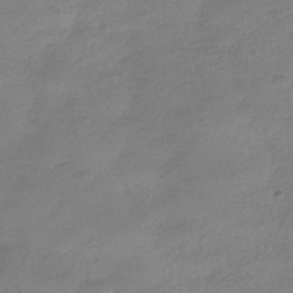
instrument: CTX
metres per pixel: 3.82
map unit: HNhu
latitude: -40.3495
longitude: 97.0487
